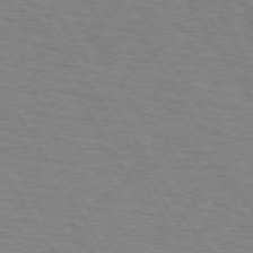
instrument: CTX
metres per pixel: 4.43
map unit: lApd
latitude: 73.4994
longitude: -72.1200
